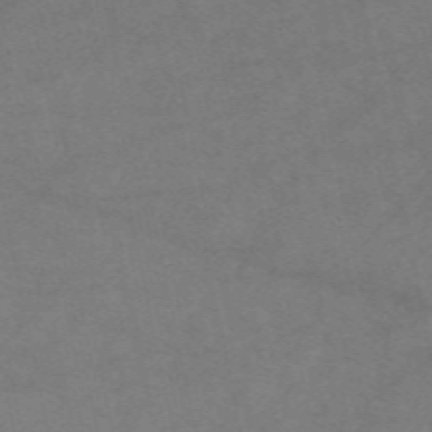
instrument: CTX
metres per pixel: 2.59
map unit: eAb
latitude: 50.9135
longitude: 106.0472
